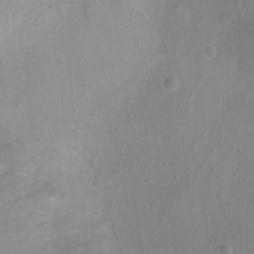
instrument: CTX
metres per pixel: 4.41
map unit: Ht
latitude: -4.0850
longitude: -18.1389
